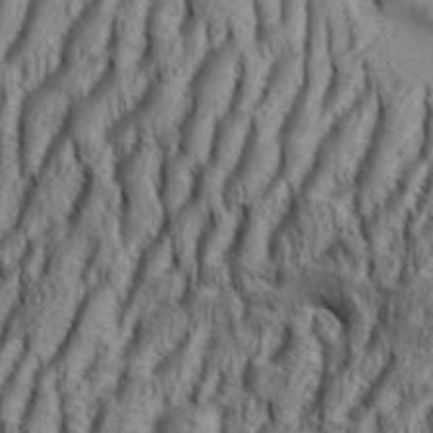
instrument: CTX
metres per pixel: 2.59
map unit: Aa
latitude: 33.8394
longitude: -136.9325
